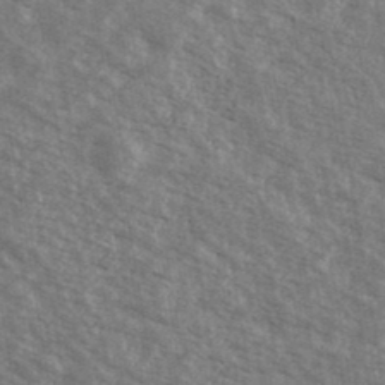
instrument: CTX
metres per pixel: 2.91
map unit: Ave
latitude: 40.1388
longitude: -109.1970
